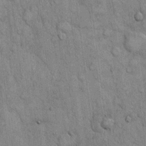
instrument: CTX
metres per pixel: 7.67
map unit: Hto
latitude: 12.1956
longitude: -58.0633
